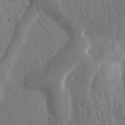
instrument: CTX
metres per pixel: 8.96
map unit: Htu
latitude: -0.4440
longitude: 174.6707
